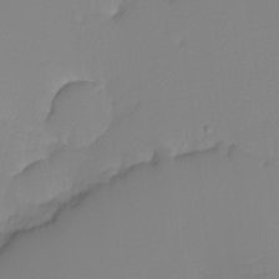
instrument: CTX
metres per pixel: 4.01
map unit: Nhu
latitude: -4.4440
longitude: -93.5371
